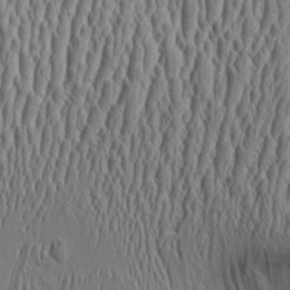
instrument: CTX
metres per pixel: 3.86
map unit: Aa
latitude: 9.5182
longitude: -130.0822
